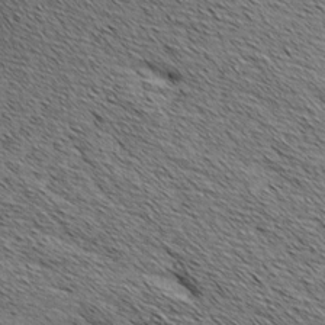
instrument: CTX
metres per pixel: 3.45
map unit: Aa
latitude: 7.6316
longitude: -137.8206
